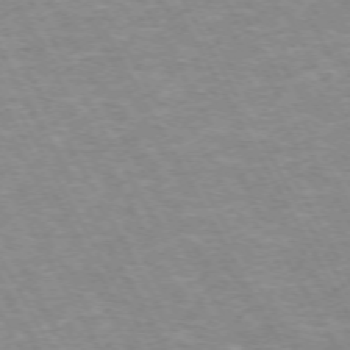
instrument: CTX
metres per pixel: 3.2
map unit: Hpe
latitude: -72.3495
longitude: 10.0094
